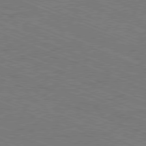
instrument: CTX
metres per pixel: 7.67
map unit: Ap
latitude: -80.9542
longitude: -74.2334
